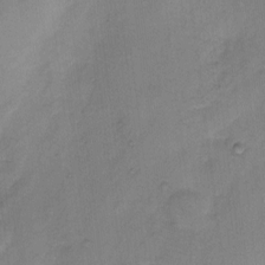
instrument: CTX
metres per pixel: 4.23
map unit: Hto
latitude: 7.0458
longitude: -62.4601
